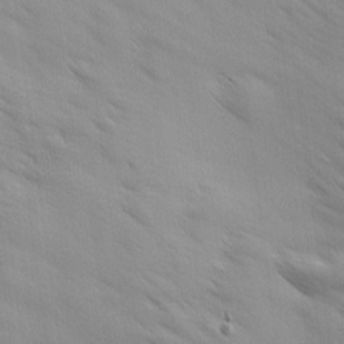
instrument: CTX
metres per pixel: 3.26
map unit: Ave
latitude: 12.4034
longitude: -105.9906
